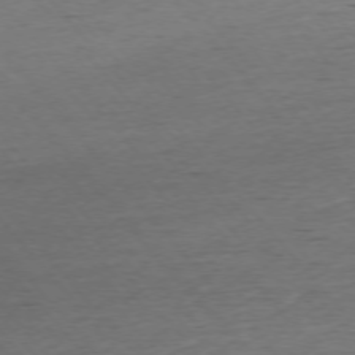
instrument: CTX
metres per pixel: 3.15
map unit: Ap
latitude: -75.4644
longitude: -93.1025
